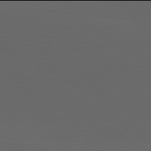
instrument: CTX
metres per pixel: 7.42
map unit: lApd
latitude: 81.9906
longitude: 131.3132
